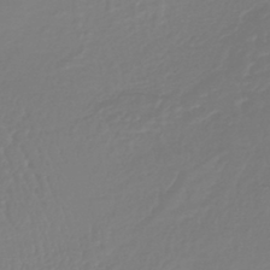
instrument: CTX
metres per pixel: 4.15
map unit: lHb
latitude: -41.5021
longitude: 67.5588
